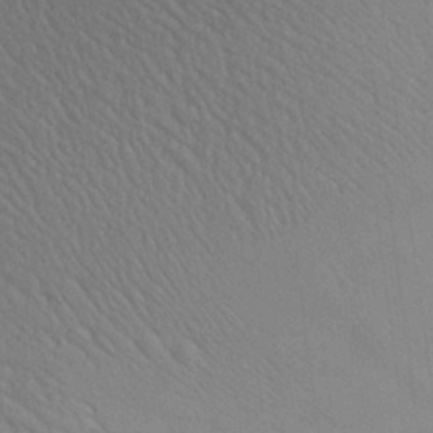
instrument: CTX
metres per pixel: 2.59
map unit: Aa
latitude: 27.5938
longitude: -137.1781
